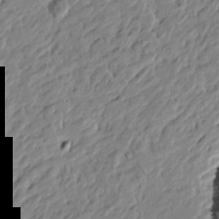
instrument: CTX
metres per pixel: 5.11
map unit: Htu
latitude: -1.7478
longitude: -178.6113
